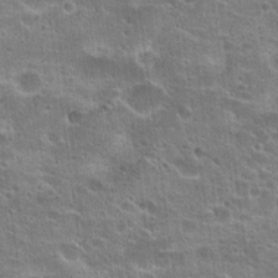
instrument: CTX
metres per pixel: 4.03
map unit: Hto
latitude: 23.0836
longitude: -43.1214
